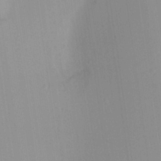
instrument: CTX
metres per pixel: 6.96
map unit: Aa
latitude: 24.0633
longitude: -136.0633
